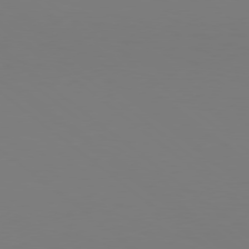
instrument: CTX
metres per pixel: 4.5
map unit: Hpe
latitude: 78.1956
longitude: -134.3845
